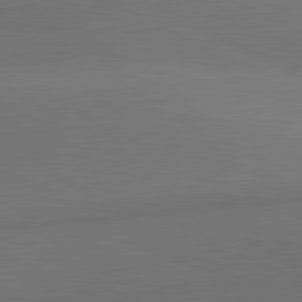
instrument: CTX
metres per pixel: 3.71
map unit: lApd
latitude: 81.5749
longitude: 146.2928
